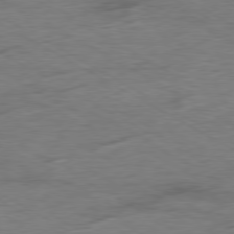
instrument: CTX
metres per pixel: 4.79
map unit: Ap
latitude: -79.6533
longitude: -83.8961
